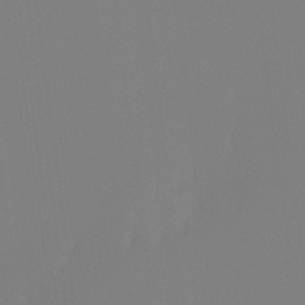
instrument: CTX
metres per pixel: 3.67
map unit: Ht
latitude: -13.1431
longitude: -50.3278
